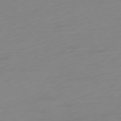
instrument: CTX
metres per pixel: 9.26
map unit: Ap
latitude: -78.5762
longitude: -66.6301
